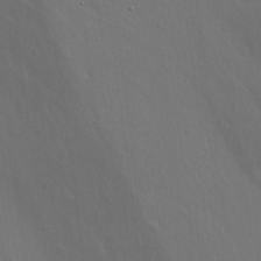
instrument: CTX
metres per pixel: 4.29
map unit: lHvf
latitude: 18.8947
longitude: -117.0647
